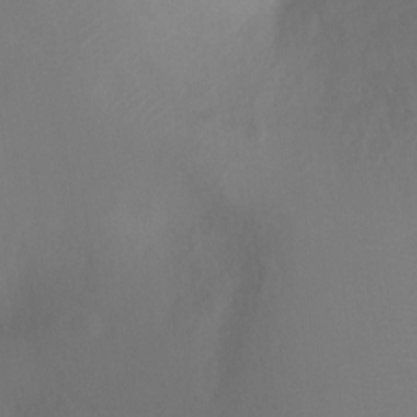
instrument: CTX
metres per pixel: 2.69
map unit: Ht
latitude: -1.0298
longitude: -35.0836
